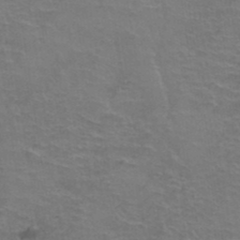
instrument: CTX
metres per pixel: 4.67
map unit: Hto
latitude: 38.6301
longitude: -41.9528
